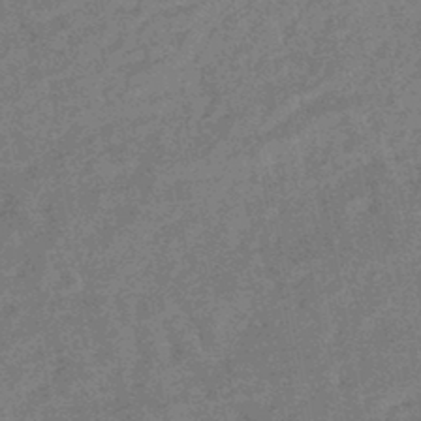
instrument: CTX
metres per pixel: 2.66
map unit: HNhu
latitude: -44.5385
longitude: 99.4076
